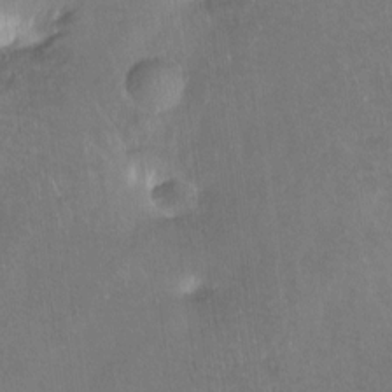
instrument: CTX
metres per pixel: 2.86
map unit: Hto
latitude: -14.1228
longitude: -42.2523
